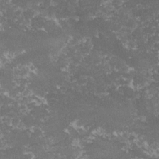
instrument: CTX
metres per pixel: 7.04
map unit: lHvf
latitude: -15.7856
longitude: -99.7071
